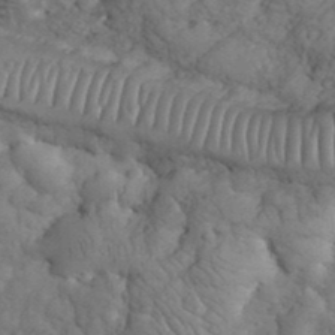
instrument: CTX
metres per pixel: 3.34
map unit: eHh
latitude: 32.8947
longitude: -66.5734
